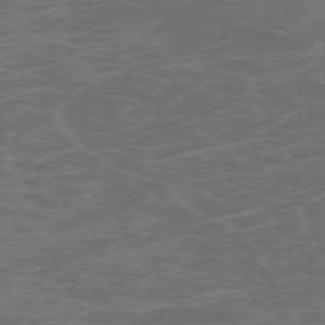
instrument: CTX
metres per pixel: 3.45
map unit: Hpe
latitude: -73.2943
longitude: 5.5777
